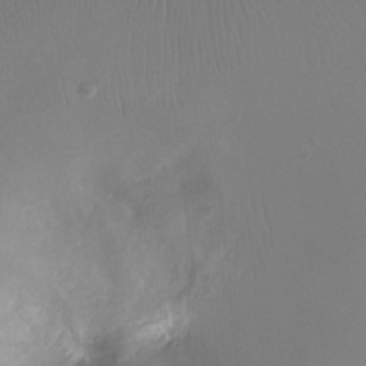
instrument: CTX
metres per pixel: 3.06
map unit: Ht
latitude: -8.0094
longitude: -27.8772
